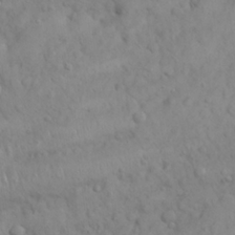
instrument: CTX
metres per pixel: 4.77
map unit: Nhu
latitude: 23.0647
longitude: -66.7813
